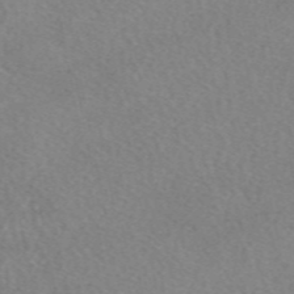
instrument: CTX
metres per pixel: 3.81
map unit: eAb
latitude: 48.9514
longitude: 111.4076
